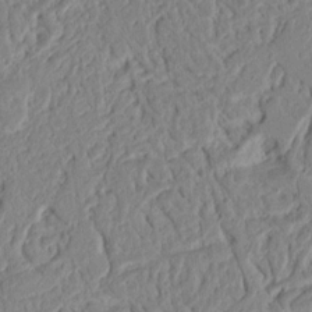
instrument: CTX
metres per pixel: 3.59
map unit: Ht
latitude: 12.6869
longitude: -75.0458
